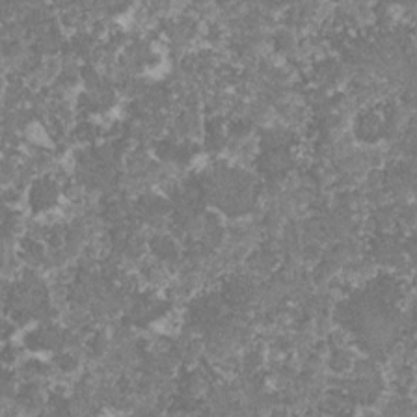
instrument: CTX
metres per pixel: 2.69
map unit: lHvf
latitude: -16.5763
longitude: -99.2914
